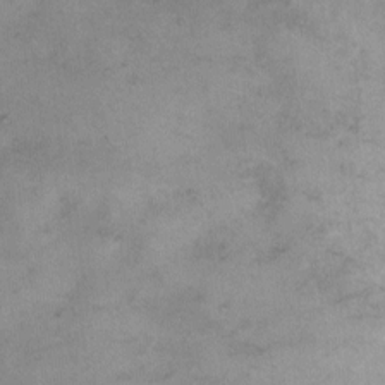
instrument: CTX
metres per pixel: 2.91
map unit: Hto
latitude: 6.7057
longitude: -62.0255
